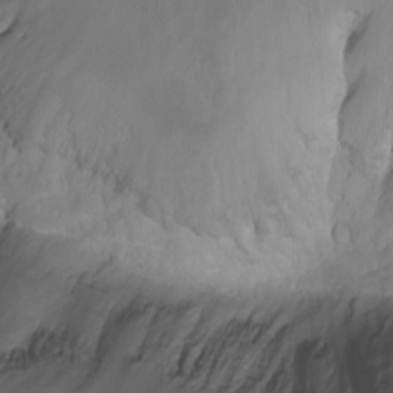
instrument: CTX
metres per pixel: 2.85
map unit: Nhu
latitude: -9.6533
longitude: -76.3089
